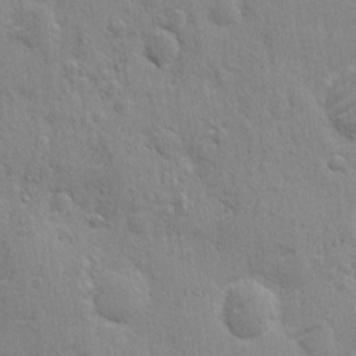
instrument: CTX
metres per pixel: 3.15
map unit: eHh
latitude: 3.0836
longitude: -78.1578
